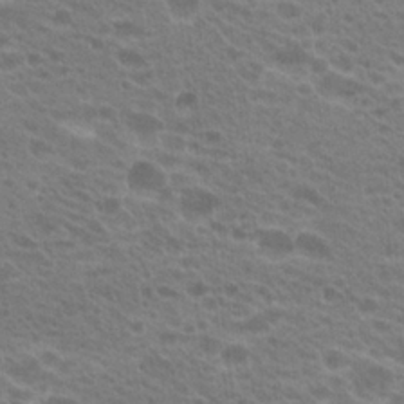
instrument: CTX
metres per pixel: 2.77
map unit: Hto
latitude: 22.1011
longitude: -37.7639
